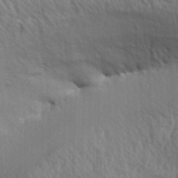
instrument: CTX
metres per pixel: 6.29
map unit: Aa
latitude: 31.2159
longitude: -135.2915
